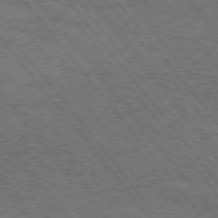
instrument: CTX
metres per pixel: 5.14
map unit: Hpe
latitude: 74.9514
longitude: -150.0444
